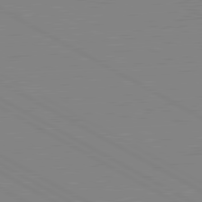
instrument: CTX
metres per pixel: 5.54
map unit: lApd
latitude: 80.8002
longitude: 151.7667
